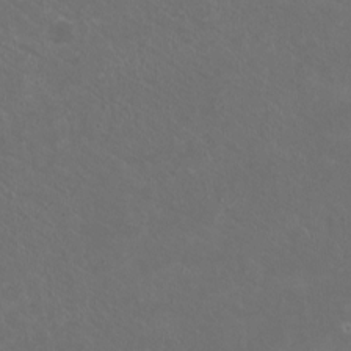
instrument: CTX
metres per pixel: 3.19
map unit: HNhu
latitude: 0.8002
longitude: -1.0647
